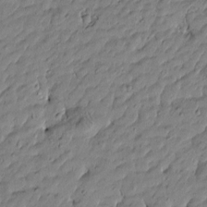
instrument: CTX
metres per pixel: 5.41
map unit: Htu
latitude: -5.7288
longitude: 177.5210
